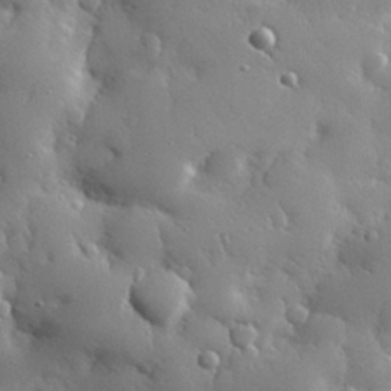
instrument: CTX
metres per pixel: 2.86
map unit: eHh
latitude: 30.0255
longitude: -78.8569
